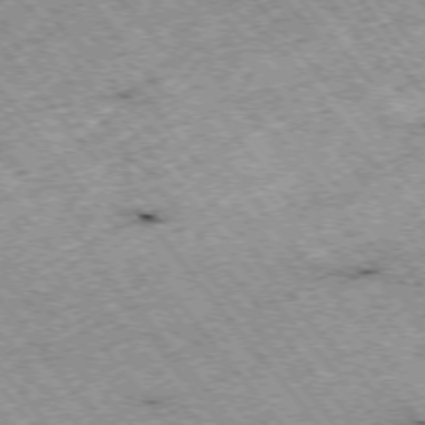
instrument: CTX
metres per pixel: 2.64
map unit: Hpe
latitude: -75.3132
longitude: -18.0633
